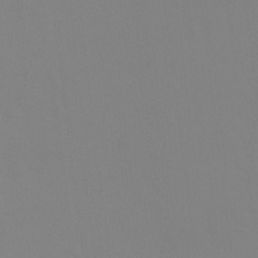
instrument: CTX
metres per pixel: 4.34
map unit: Ht
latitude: -9.3698
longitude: -34.7057
